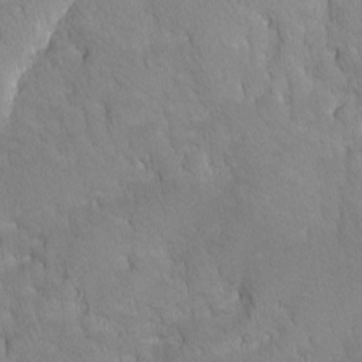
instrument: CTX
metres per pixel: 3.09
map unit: Ave
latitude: -10.9353
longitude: -118.1578
